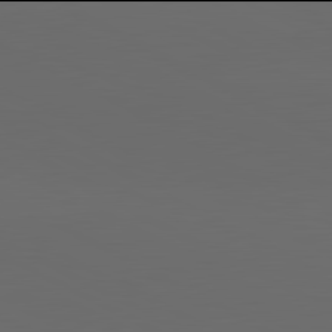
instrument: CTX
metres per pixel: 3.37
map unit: lApd
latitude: 81.9906
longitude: 130.7085
